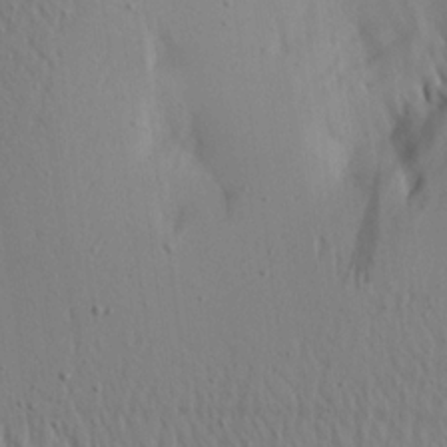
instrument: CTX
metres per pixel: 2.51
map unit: Aa
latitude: 20.8002
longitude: -143.8395
